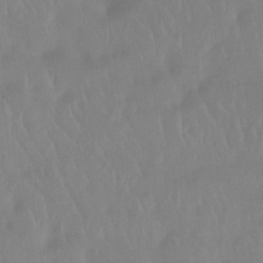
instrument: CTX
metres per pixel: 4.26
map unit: Htu
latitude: -14.9164
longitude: -46.7436
